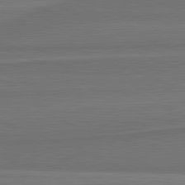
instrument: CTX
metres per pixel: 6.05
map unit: lApd
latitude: 82.1577
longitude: 168.3873
